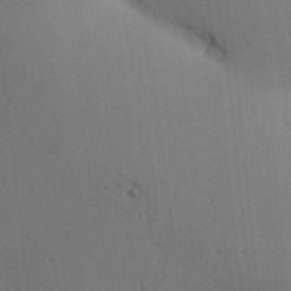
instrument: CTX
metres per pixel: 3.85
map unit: lAa
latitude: 12.5924
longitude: -108.1955
